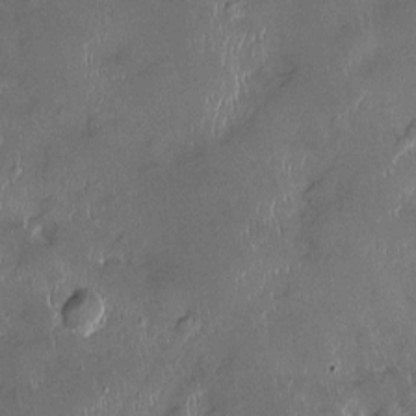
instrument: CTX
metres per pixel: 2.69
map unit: Htu
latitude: -1.6911
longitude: 149.6533
